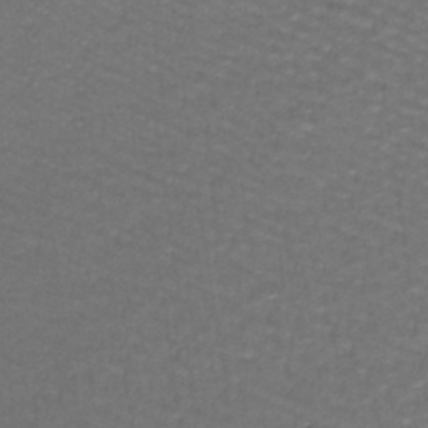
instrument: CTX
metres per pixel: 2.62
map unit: lHb
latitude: -42.7085
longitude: 58.2361
